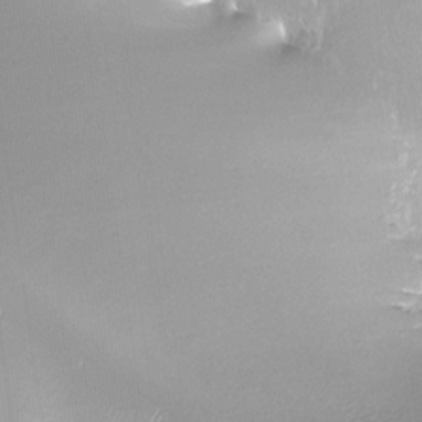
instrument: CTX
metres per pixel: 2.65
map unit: Nhu
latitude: -27.4454
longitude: -60.8569
